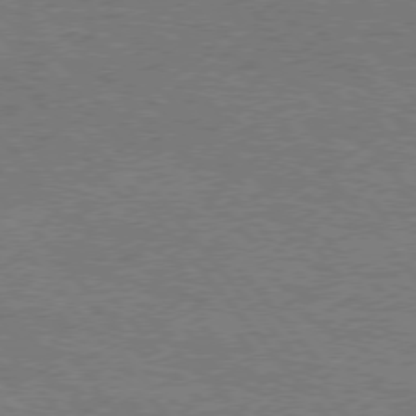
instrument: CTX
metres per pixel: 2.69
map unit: Hpe
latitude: 75.3482
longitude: -151.8772
